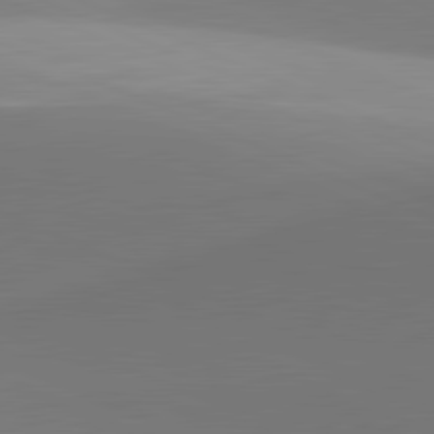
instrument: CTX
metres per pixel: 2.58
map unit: lApd
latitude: 81.6316
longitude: 142.7085
